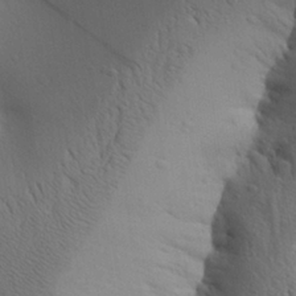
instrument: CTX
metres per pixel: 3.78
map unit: Aa
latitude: 27.1781
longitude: -148.2523
